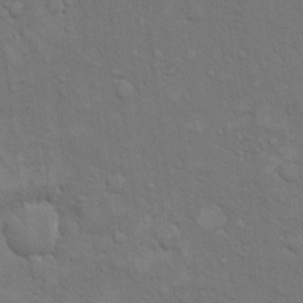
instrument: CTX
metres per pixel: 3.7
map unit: eHh
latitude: 15.9151
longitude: -66.3467
